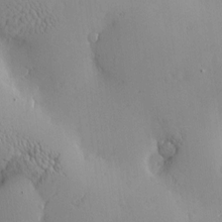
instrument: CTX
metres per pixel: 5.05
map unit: Nve
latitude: -8.2739
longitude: 173.6155
